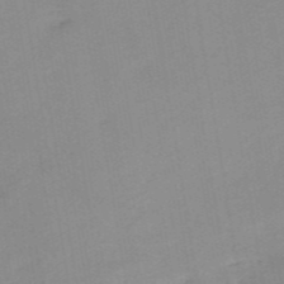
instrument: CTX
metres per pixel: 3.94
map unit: HNb
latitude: -53.9745
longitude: -48.5546
